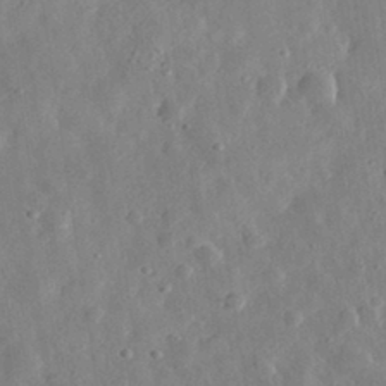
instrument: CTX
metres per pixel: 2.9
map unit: eHh
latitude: 32.6113
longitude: -78.4979
